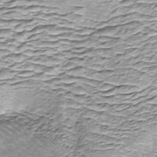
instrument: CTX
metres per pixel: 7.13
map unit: ANa
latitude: -44.7085
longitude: 105.7477
